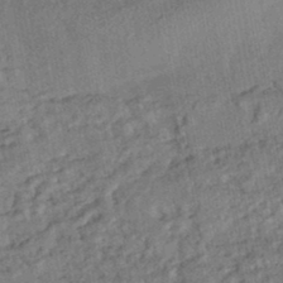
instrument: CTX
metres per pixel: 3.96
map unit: HNhu
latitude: -45.1809
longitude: 97.8234
